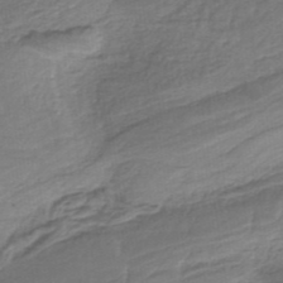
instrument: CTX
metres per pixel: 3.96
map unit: HNb
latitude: -34.8597
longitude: 59.9745
